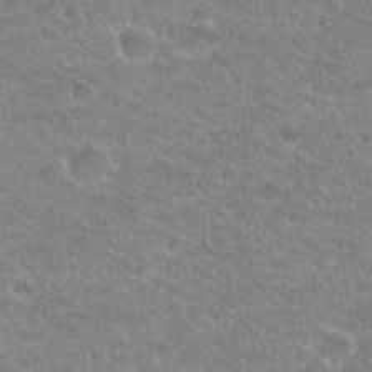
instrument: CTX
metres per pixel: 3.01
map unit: Hto
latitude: 25.4615
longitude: -48.2711
